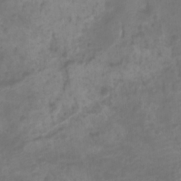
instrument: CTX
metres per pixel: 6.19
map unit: Htu
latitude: 2.3278
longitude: -22.1389
